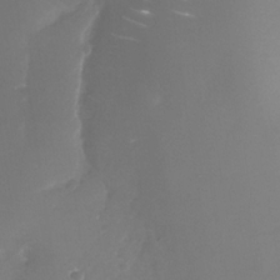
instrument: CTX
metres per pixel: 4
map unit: Nhe
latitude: -33.0865
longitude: -88.0255
